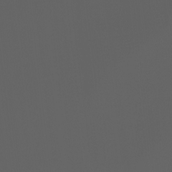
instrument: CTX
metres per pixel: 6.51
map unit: Ht
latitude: -3.3320
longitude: -60.7246
